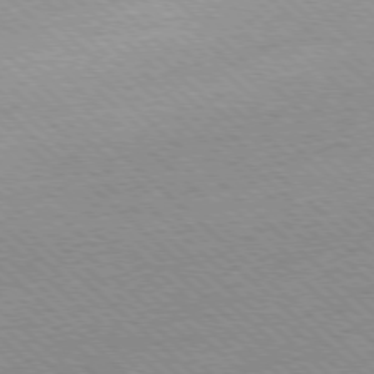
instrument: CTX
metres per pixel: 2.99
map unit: Ap
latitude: -78.2172
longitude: -62.6491
